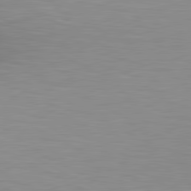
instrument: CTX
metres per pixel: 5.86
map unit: lApd
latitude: 80.4412
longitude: 131.9745
